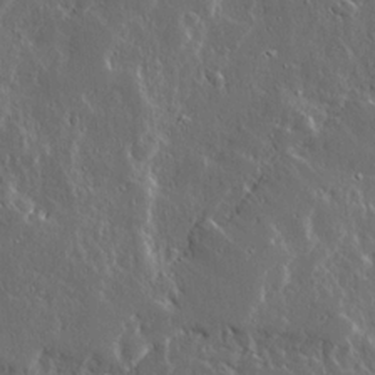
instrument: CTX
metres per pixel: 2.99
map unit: Ave
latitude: 14.9325
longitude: -138.2900
